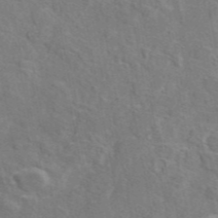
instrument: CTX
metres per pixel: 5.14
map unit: eAb
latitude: 45.3481
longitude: 110.0850
